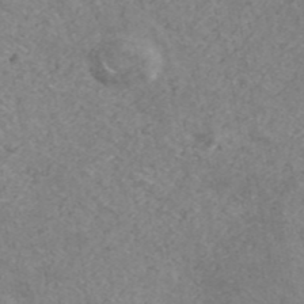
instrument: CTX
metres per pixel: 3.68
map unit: ANa
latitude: 43.7828
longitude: 24.0472
